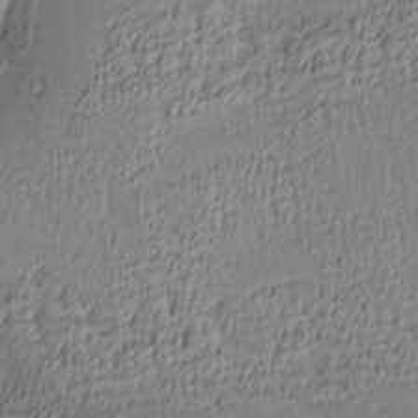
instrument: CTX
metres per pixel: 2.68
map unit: Ave
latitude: 3.9906
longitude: -113.7261
